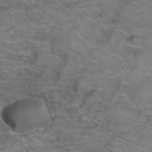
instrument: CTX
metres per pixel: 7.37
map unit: Hto
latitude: 39.4048
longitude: -41.9339
